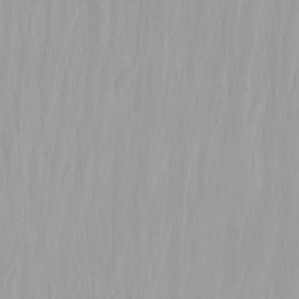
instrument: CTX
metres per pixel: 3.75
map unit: Nhu
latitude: -4.6329
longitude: -83.2537
